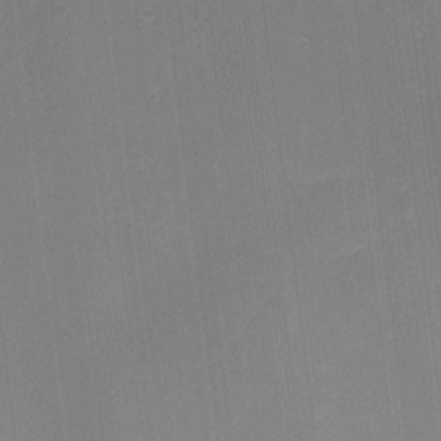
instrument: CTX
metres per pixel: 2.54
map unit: eHh
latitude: -2.2550
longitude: -80.4790
